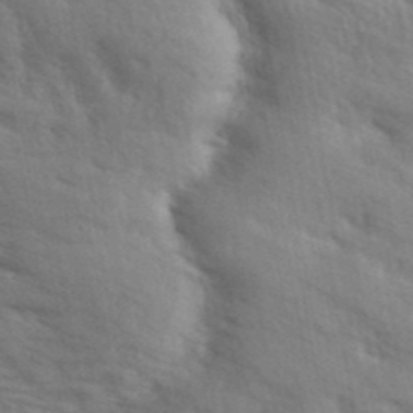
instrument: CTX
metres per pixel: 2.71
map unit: ANa
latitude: 43.1781
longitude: 54.7463
